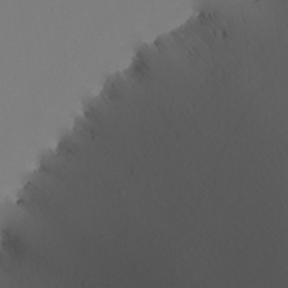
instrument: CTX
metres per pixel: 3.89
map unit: Nhu
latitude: -6.6896
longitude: -94.7813
